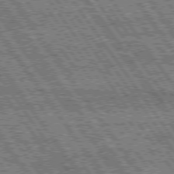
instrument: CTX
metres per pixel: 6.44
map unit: Hpe
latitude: 75.1025
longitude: -153.8395
